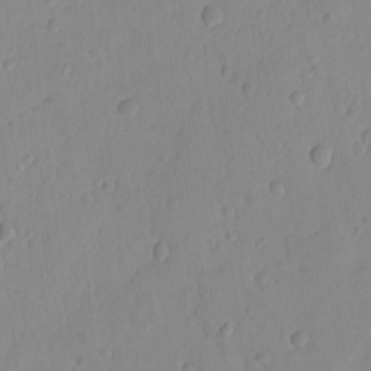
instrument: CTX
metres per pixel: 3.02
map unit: lAvf
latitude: -9.1053
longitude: -119.7260
